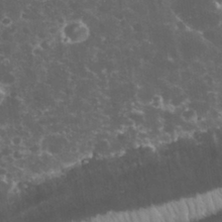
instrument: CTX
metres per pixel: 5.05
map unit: eHh
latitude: 33.4426
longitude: -61.7449
